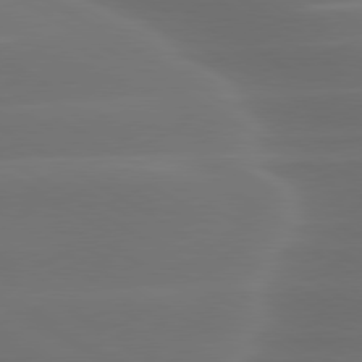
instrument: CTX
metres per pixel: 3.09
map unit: lApd
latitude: 79.8773
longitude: -119.4993
